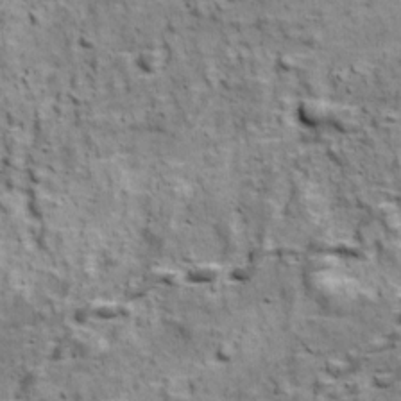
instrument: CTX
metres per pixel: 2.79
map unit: Ave
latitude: 17.8394
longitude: -134.1011
